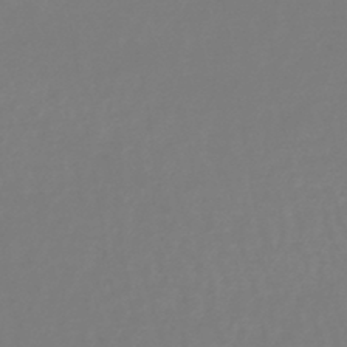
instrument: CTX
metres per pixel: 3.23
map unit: lHb
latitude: -45.1242
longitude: 76.5574
